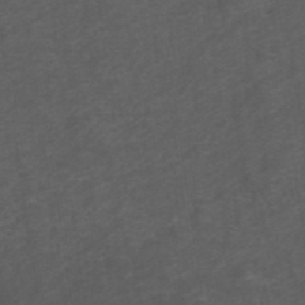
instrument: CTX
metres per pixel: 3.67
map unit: ANa
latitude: 39.0458
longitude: 23.2565
